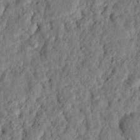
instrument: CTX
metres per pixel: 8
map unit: eHh
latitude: 25.0836
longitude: -78.9892
